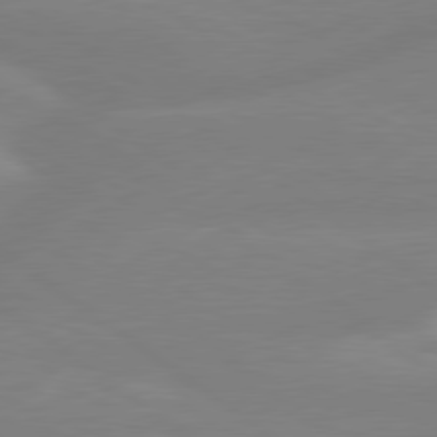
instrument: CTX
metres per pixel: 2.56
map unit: lApd
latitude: 79.4049
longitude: -148.7057
